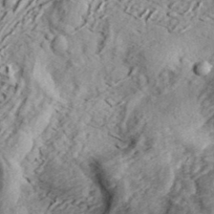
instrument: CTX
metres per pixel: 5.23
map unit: eHh
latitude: 37.1970
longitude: -79.7639
